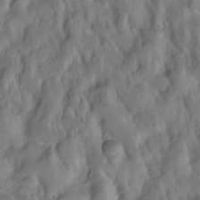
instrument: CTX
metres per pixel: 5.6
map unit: Hto
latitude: -7.0297
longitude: -44.6868
